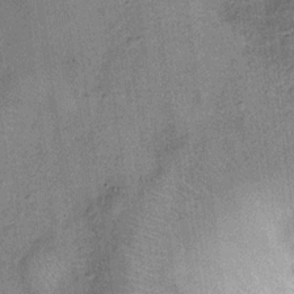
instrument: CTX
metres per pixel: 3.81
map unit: Ht
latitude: 10.9136
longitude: -39.7261
